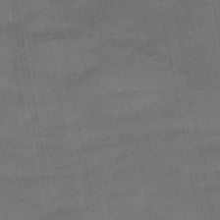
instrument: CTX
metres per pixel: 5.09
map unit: eHb
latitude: -39.8045
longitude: 82.9353
